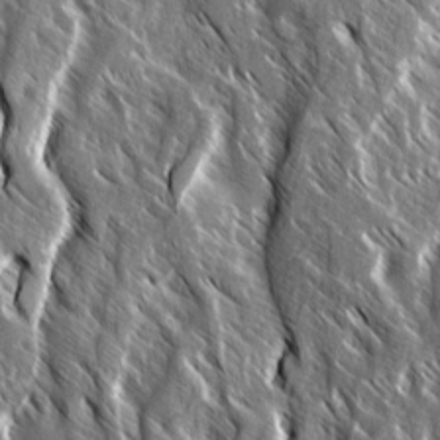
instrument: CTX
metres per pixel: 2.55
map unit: Ave
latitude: 14.7625
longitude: -133.7828
